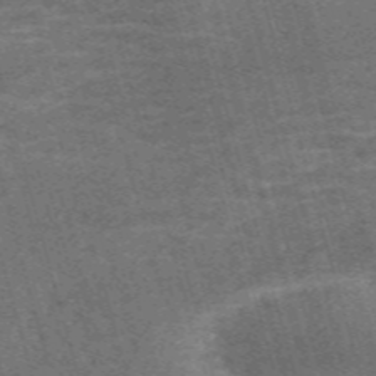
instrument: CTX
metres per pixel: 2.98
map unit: Nve
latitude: -59.4265
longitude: 64.0283
